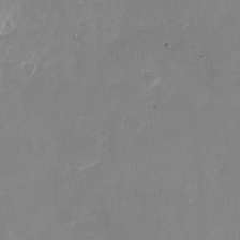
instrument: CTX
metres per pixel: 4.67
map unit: Nhu
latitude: -28.5196
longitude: -68.8758
